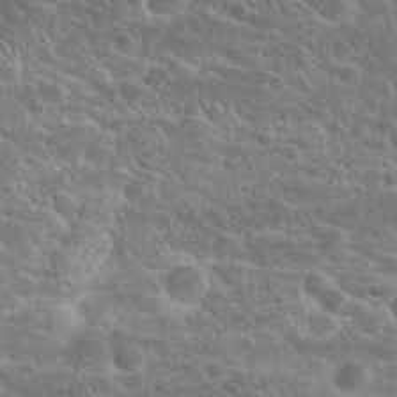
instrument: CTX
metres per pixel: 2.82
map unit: Hto
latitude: 25.0458
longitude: -50.4034
